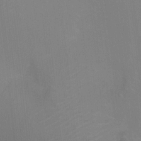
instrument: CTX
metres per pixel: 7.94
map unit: Ht
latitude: -3.1809
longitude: -17.4049
